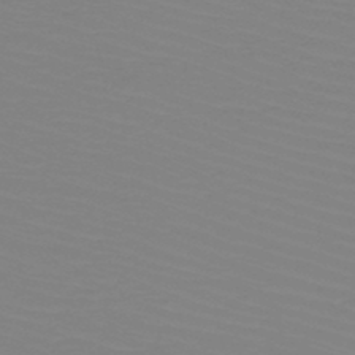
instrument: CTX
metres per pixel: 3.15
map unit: HNb
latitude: -49.1998
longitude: -50.9891
